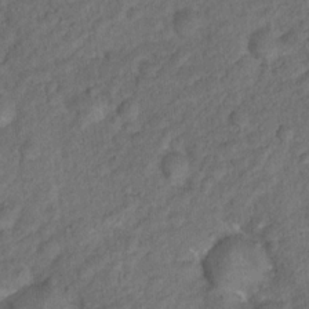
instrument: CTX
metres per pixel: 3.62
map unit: Hto
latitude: 15.7828
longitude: -31.1592
